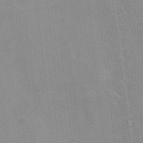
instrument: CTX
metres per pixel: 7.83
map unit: Nhu
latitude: 1.7260
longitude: -16.4978
